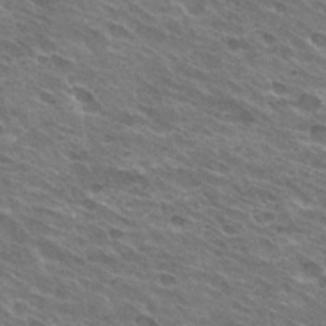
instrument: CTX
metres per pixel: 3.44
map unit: Hto
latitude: 31.8017
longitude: -44.7624
